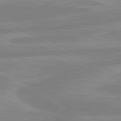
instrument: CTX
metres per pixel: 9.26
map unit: lApd
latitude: 80.6868
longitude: -168.4601
